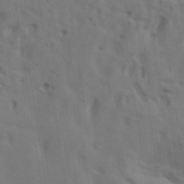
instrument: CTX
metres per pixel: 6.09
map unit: lAa
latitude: 19.2159
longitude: -139.0269
